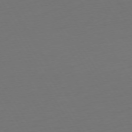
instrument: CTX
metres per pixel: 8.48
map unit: Ap
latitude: -75.1432
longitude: -68.6869
